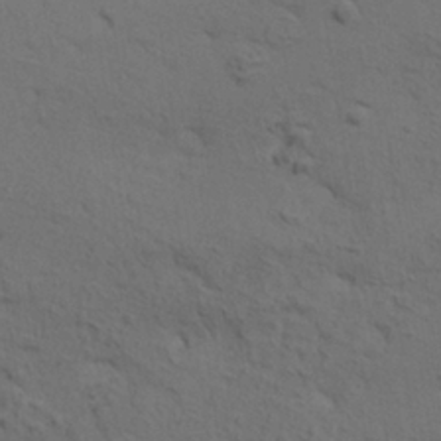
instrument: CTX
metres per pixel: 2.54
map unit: HNhu
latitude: 11.2159
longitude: 23.0865
